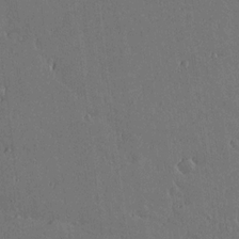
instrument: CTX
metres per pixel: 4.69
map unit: lAvf
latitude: 15.8206
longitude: -126.2712
